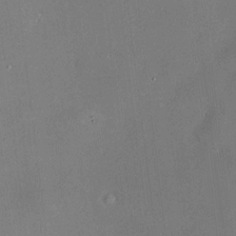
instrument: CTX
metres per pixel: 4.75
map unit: HNhu
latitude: 8.4412
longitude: 9.1431
